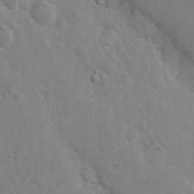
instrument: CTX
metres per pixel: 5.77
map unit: Nhu
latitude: 14.8191
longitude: -29.4615
